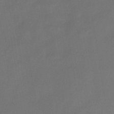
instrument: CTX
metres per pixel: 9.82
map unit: HNb
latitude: -44.2551
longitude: -39.1592
